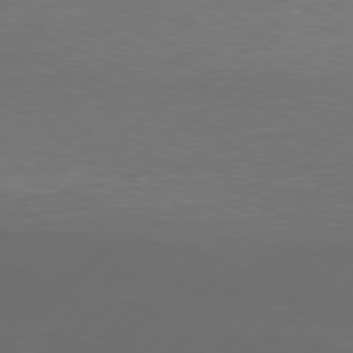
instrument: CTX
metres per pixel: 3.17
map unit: Hpe
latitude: 77.7071
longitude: -123.3482
